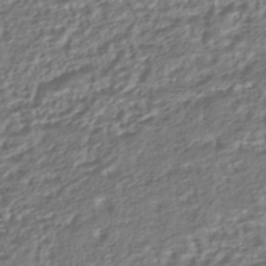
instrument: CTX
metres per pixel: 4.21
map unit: HNhu
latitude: -42.9541
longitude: 107.3321
